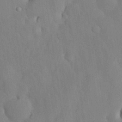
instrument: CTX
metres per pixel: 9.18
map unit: Nhu
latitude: 26.7246
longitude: -72.1767
